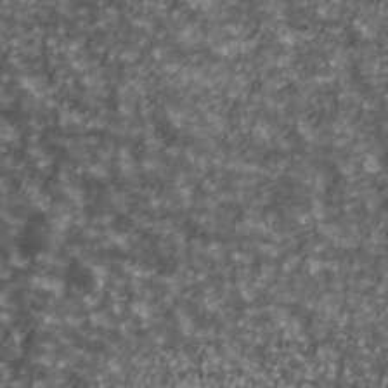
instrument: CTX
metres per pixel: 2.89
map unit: Ave
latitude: 41.3670
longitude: -114.3278
